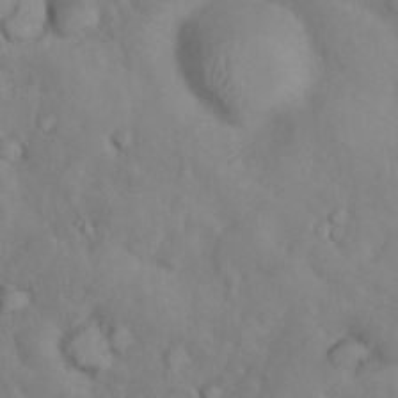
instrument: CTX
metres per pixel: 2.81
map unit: Nhu
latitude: 10.8191
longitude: -26.2145
